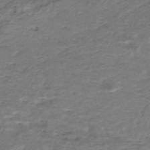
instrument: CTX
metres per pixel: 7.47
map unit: Nhe
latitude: -47.5966
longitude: -171.3670
